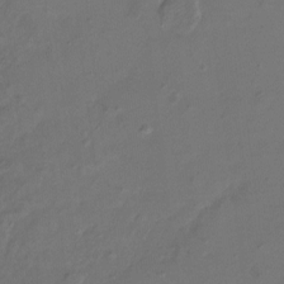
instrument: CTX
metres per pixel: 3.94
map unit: Hto
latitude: -7.8422
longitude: -40.2711
